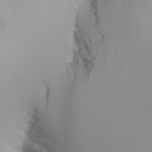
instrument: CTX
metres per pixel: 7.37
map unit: Nhu
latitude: -6.7085
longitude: -84.0633
